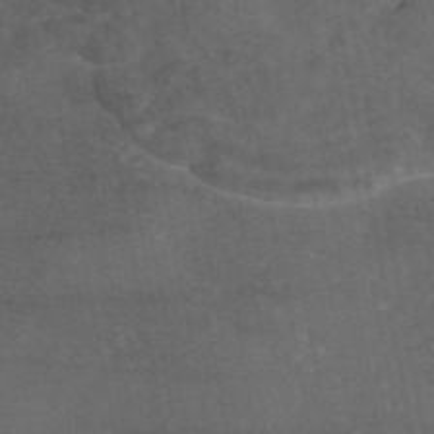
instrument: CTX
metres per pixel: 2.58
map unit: eAb
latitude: 46.2523
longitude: 114.2739
